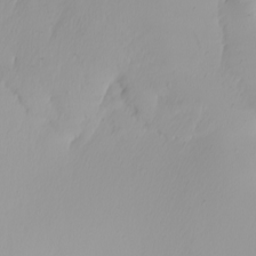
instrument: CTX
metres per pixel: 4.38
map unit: Nhu
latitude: -5.1242
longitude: -94.6869
